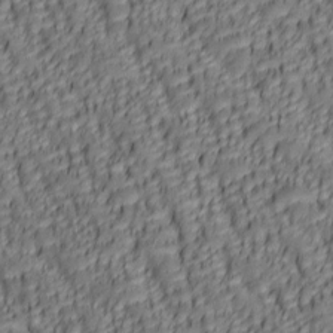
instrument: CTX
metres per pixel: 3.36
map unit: lAa
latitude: 6.2900
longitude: -116.2523
